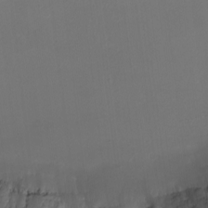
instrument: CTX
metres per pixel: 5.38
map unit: eHh
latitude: -1.4455
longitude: -78.4601
